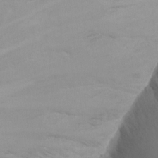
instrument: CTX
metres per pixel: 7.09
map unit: Nhu
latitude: -13.5210
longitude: -64.3090
